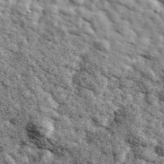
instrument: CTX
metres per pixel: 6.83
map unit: Ave
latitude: 40.9514
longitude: -107.3104
